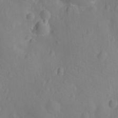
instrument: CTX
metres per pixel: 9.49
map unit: Ht
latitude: -13.0109
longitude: -24.8380
